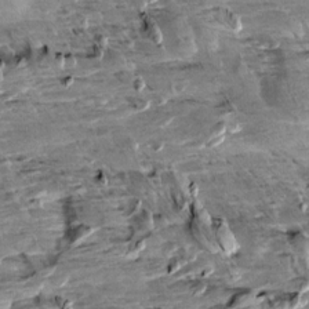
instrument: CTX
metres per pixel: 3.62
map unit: Aa
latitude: 10.2334
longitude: -141.2537
